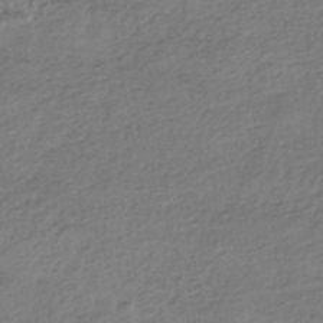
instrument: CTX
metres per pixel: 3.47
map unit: HNhu
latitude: -44.0850
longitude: 97.5210
